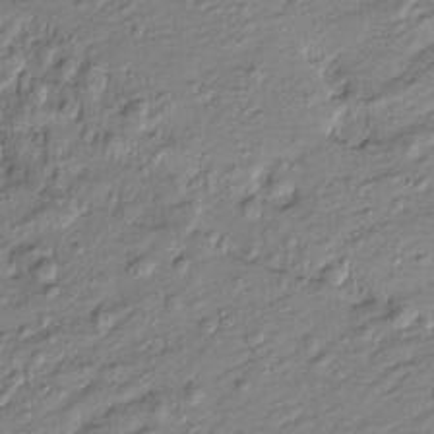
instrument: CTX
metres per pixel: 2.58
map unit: Htu
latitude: -8.2550
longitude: 177.2376
